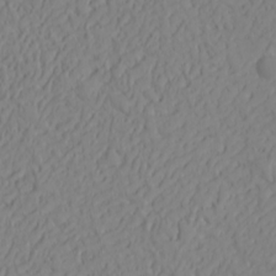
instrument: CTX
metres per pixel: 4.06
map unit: Nhu
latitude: -0.6519
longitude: -79.7828
